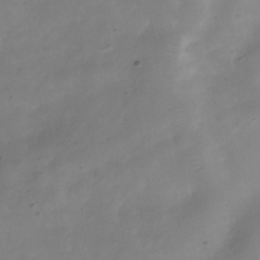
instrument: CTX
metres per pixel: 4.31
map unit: Hve
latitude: -32.4818
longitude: 93.1431
